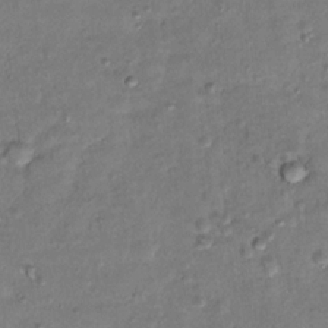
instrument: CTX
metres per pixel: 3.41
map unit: Hto
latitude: 12.3656
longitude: -36.6869
